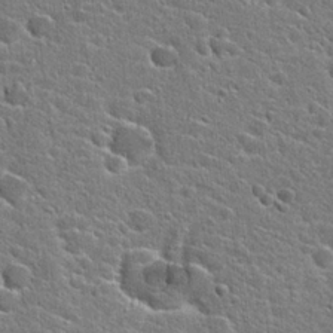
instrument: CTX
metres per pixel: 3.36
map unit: Hto
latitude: 24.7246
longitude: -44.4790
